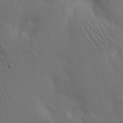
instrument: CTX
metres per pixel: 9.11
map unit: Nhu
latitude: 16.0822
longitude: -78.1956
